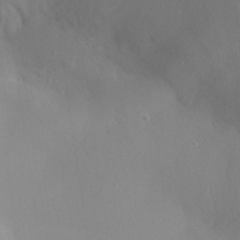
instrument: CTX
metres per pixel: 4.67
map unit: Aa
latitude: 30.6869
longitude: -140.9891
